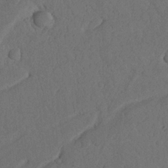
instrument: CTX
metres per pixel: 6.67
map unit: Nhu
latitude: 21.8395
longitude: -74.2900
